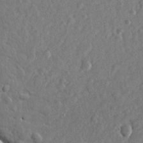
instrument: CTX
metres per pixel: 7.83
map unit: lHvf
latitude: 23.2537
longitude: 144.0661
